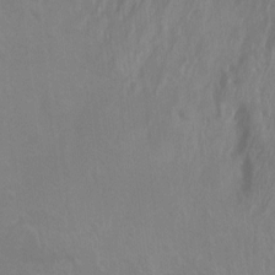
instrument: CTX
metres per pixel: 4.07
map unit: Nhu
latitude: -12.5196
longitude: -65.8773
